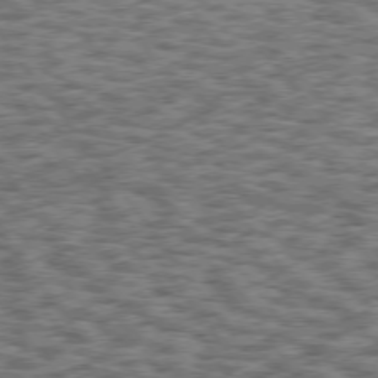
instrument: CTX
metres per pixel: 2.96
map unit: Hpe
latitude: 75.4238
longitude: -134.1200
